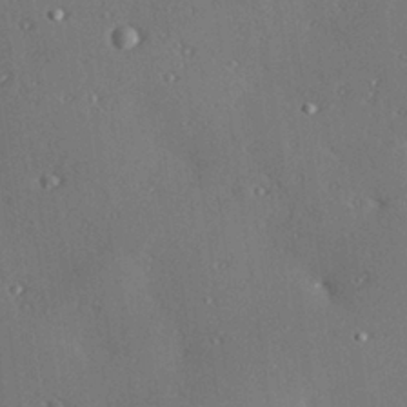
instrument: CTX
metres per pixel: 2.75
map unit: Hve
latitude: 27.2348
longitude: -92.1955
